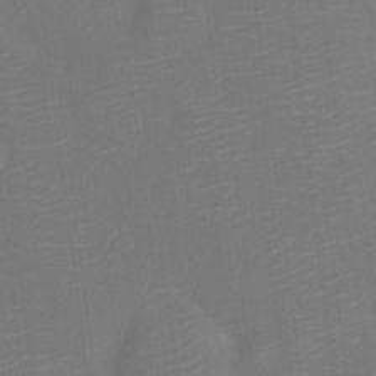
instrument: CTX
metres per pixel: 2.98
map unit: Ht
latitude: -11.6155
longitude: -23.6694
